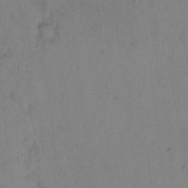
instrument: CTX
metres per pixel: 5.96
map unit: Hto
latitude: 7.8016
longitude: -59.8017
